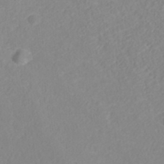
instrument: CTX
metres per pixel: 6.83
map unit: ANa
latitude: 38.0822
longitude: 23.5966
